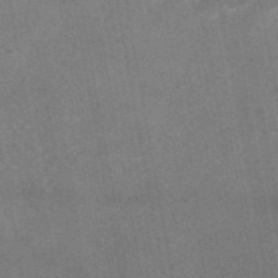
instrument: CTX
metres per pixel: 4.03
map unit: eAb
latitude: 46.5357
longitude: 120.8786
